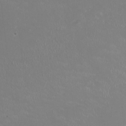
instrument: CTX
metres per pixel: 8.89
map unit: HNhu
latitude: -3.0864
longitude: -6.7057
